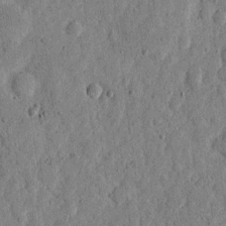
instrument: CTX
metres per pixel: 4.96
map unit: eHh
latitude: 6.1389
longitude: -72.1200
